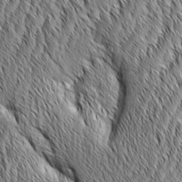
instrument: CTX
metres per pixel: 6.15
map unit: Aa
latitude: 6.2522
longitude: -129.6316
